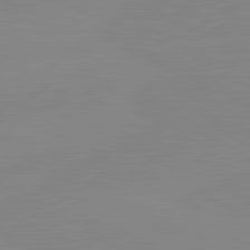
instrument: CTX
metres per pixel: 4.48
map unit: lApd
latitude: 81.7261
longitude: -157.2536
